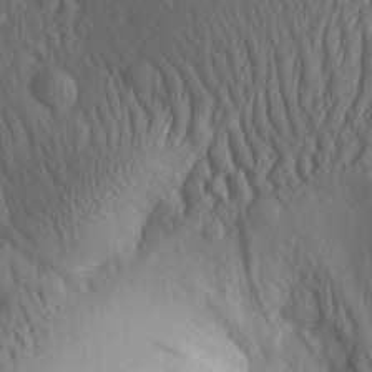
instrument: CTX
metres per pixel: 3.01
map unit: Aa
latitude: 30.3090
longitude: -141.3103
